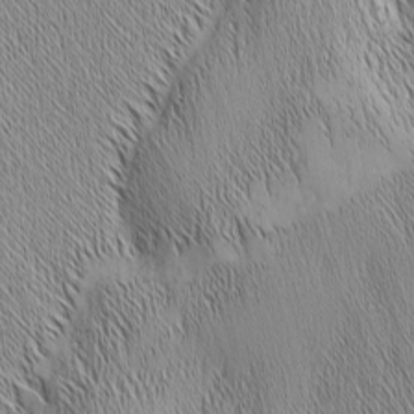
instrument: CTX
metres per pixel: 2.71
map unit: Nhu
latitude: -6.4629
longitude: -152.1389
